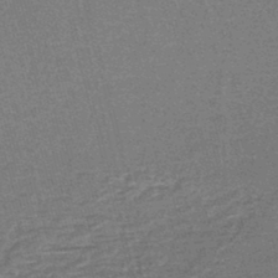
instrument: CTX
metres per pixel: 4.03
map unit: lHb
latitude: -43.8044
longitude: 55.9745
